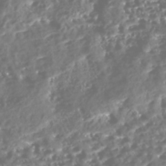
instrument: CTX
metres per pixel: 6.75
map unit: Nhe
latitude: -46.0661
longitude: 152.0094
